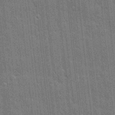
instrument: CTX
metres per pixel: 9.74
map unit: eHh
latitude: 6.3845
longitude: -74.6302
